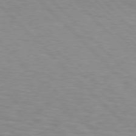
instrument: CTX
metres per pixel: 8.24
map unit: Hpe
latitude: 76.5923
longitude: -156.6301
